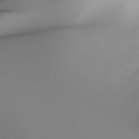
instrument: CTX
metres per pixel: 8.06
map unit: Ht
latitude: -16.1039
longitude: -43.5938
